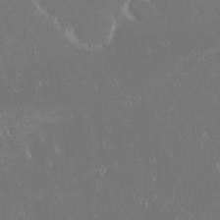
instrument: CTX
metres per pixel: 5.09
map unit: eHh
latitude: -2.4440
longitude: 20.3684
